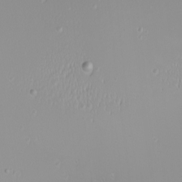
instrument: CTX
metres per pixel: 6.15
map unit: Nhu
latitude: -6.6518
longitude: -83.4615
